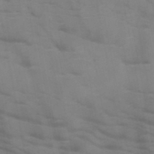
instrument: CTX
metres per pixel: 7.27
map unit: HNb
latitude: -46.8408
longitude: -47.7828
